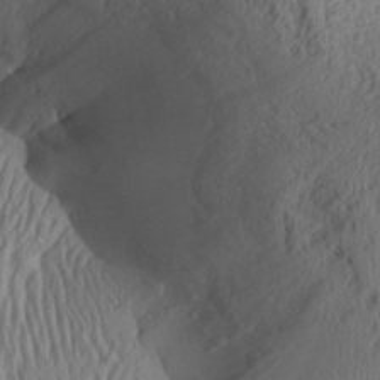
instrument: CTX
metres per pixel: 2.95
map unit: Aa
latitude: 28.9891
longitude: -134.1011
